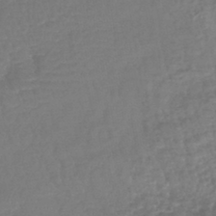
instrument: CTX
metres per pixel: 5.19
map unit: lHb
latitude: -43.1242
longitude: 75.9556
